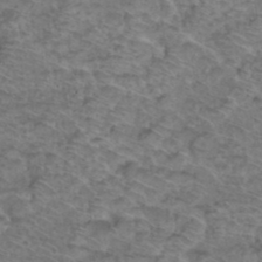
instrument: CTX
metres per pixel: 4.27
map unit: Hto
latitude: 37.1403
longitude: -47.0837
